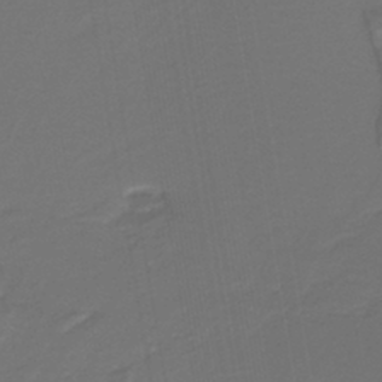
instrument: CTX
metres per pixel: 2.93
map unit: HNb
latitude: -43.0864
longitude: 51.5210
